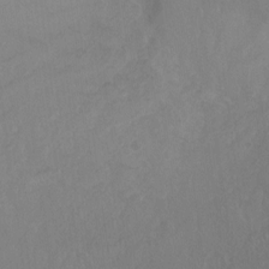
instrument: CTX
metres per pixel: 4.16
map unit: Hto
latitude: -12.9731
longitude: -39.8394
